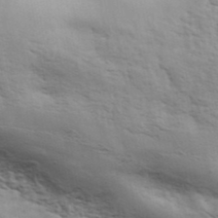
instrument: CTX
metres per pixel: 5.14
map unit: ANa
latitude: 41.4993
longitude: 50.0283
